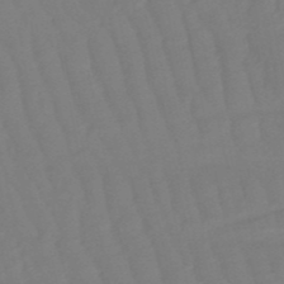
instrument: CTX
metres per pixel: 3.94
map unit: eHb
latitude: -50.4440
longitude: 77.4832
